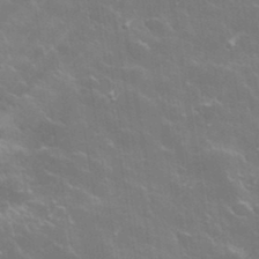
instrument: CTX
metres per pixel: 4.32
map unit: lHvf
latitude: 36.2145
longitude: -91.9717
